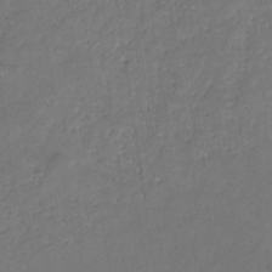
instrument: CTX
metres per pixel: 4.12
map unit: eHb
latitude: -30.9164
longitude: 71.6911
